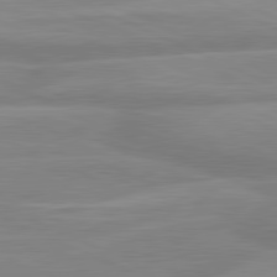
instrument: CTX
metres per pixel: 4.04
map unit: lApd
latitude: 81.5371
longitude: -170.2144
